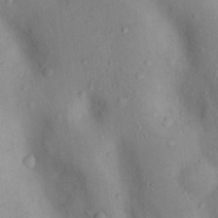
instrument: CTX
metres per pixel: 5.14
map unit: Nhu
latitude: 12.6680
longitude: -29.1592
